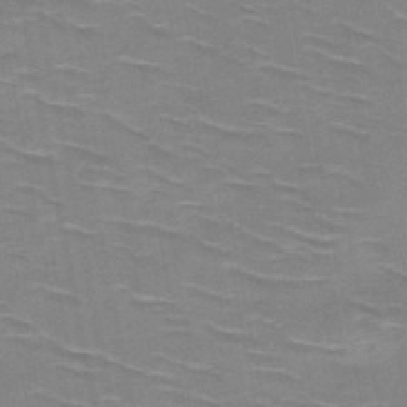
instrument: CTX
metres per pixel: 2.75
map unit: HNb
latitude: -47.9745
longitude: -48.1767
